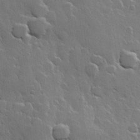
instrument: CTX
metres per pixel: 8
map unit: Hve
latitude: 23.0647
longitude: 149.1243
